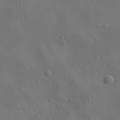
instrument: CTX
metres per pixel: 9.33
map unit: lAa
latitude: 22.7435
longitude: -137.9150
